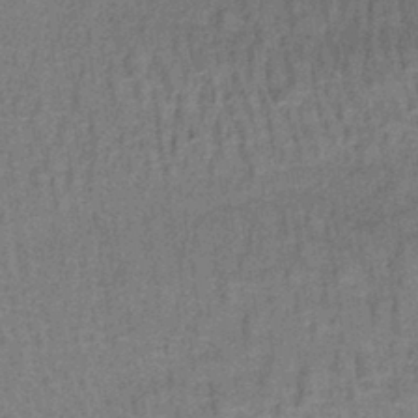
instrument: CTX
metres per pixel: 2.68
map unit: lHb
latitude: -41.0486
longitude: 57.4643
